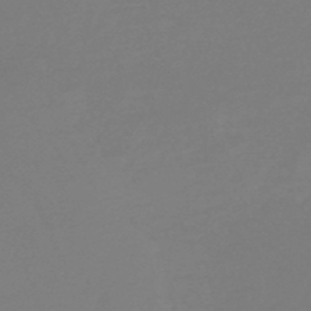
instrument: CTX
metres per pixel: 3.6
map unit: HNb
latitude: -44.5196
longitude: -45.4048
